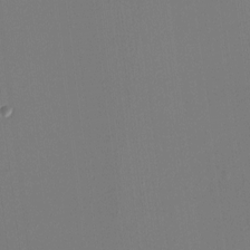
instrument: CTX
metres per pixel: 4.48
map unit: HNhu
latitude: -1.8612
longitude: -6.3845
